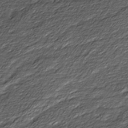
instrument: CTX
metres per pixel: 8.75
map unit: Ave
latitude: 16.3089
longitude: -136.5924
